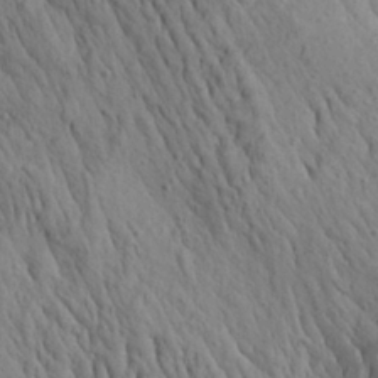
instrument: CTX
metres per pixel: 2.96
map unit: Aa
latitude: 26.6491
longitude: -142.5357
